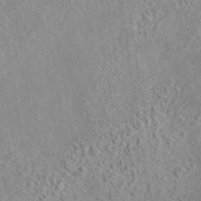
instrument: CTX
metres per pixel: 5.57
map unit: eAb
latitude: 44.0822
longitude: 116.4440
